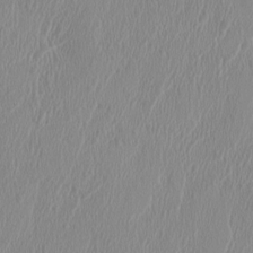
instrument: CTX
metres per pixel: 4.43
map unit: HNhu
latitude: 1.5560
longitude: -6.2900
